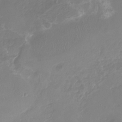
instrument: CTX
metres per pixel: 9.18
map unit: Nhu
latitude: -16.6897
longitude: -57.2725
